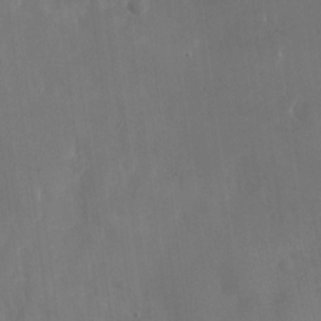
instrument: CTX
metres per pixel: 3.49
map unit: Nhu
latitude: -23.1620
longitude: -72.7813
